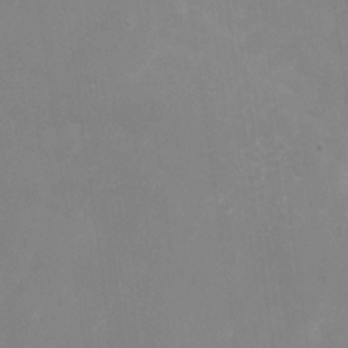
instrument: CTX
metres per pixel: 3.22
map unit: Nhu
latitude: -28.8597
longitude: -66.6301
